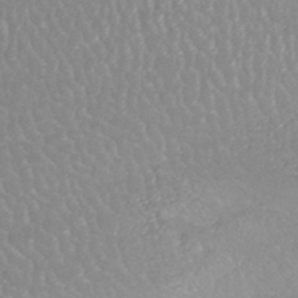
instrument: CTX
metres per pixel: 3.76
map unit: HNhu
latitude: -44.9731
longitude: 98.5007
